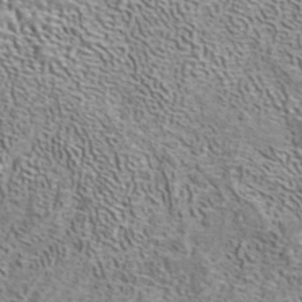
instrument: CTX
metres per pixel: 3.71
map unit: ANa
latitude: 40.9513
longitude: 17.8234
